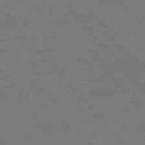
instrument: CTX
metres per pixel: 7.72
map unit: Ap
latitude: -75.7856
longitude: -68.7246
